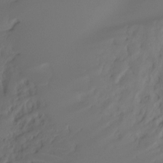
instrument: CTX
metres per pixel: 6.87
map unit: Ht
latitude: -7.7855
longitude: -30.0444
